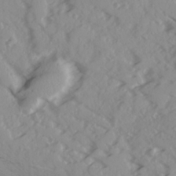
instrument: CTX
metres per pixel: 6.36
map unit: Ave
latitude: 16.3845
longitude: -129.5560
